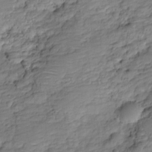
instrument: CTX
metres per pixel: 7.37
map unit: HNhu
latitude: -20.8597
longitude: 84.5762
